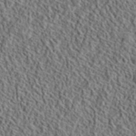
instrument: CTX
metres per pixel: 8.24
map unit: lHvf
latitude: 40.8191
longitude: -88.8191
